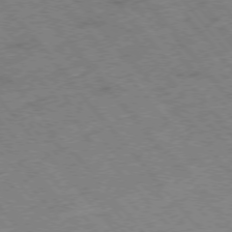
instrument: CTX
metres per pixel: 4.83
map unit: Hpe
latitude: -76.3873
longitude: -10.1389
